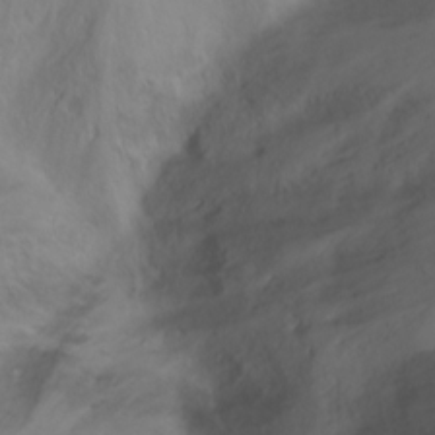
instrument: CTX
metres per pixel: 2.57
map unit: Ht
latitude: 0.7813
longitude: -36.5546
